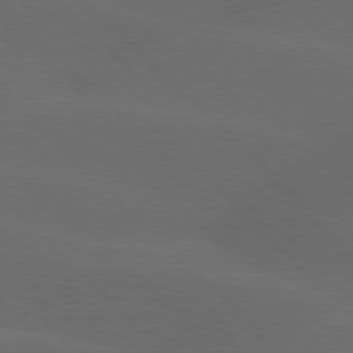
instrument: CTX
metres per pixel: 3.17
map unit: lApd
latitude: 77.4993
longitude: -52.7435
